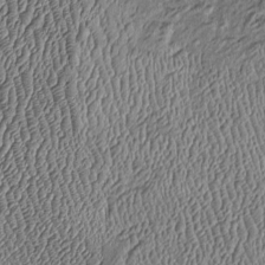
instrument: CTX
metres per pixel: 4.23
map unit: Htu
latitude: -7.5966
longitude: 156.8975
